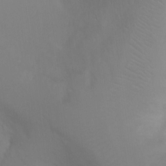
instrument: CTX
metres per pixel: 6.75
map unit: Ht
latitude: -4.9541
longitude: -28.8191
